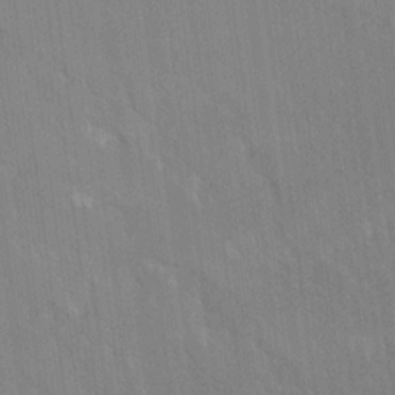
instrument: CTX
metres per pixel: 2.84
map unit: Ave
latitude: 19.1403
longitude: -136.4979
